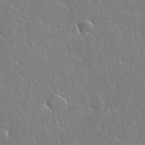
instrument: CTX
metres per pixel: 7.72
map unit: eHh
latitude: 37.3293
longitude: -61.8205
